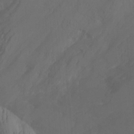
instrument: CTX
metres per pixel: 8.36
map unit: Ht
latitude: -0.5574
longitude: -34.7057
